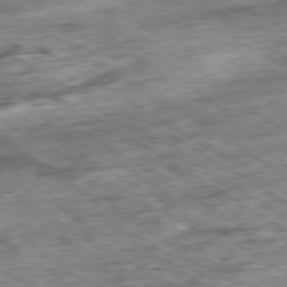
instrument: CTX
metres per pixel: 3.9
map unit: Ap
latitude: -80.0472
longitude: -84.5546
